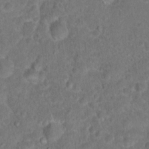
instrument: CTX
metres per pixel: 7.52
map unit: Hto
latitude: 17.1025
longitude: -41.0836
